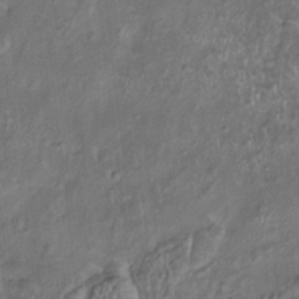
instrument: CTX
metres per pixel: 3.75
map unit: HNhu
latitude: 2.5545
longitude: 8.9731
